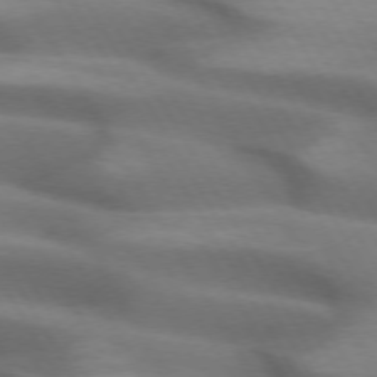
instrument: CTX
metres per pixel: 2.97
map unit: lApd
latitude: 72.6869
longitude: -51.6693
